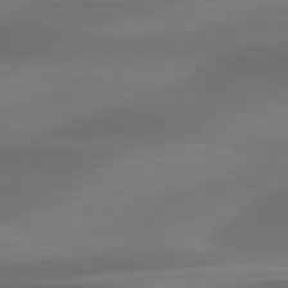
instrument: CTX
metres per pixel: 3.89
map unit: lApd
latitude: 79.7261
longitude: -86.6301
